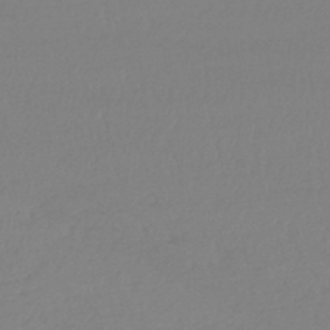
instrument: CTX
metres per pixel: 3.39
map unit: lHb
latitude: -44.9920
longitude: 71.1998
